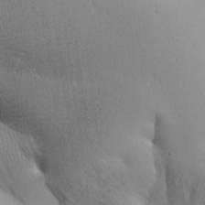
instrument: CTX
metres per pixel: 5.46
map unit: Aa
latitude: 33.1403
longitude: -144.0255
